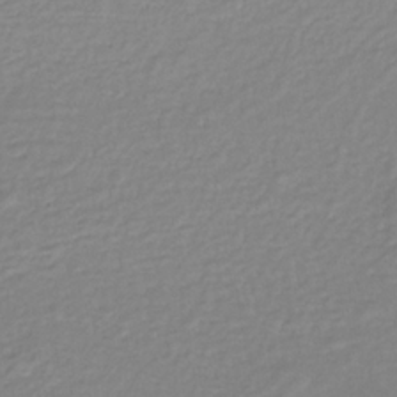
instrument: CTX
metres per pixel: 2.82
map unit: lHb
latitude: -34.1984
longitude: 64.1606
